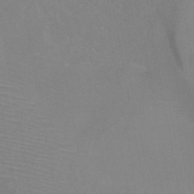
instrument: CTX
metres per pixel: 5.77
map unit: HNb
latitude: -45.6344
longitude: -42.6868
